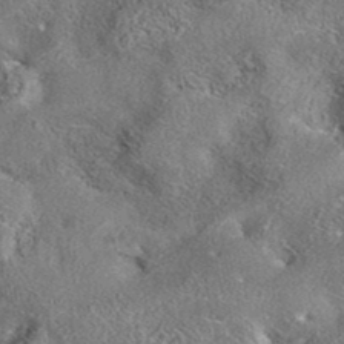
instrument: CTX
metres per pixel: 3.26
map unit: eAb
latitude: 37.1970
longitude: 112.8408
